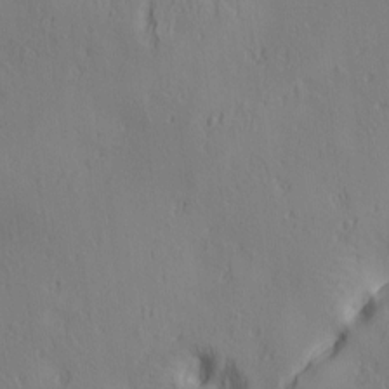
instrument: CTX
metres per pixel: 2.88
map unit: lAa
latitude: 5.7450
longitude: -114.2900
